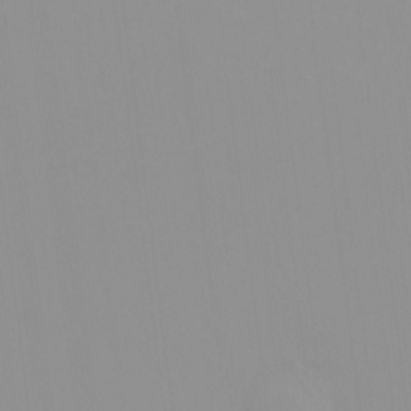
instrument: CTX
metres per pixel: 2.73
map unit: HNhu
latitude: -1.3132
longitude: -5.9717
